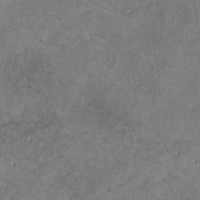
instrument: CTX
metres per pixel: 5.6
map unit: lHvf
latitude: -12.6330
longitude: -103.8772
